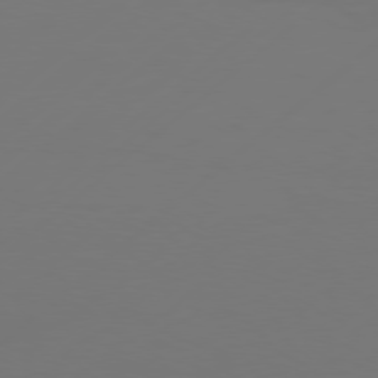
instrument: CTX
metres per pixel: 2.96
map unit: Hpe
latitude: 76.4223
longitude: -130.4034
